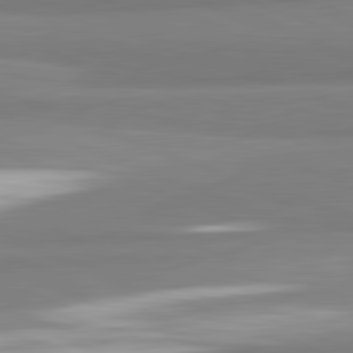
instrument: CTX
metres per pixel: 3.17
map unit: lApd
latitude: 82.2333
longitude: 173.4265
